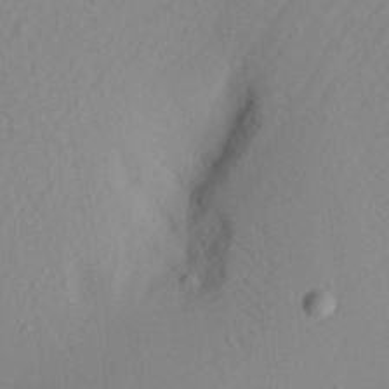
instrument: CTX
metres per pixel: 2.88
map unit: Aa
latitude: 21.3482
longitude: -145.2537
